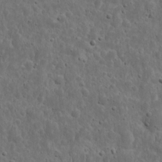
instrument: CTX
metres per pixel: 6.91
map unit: eHh
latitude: 10.4223
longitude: -73.0270
